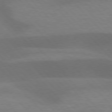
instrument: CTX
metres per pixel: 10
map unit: lApd
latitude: 76.7624
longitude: -59.2915
